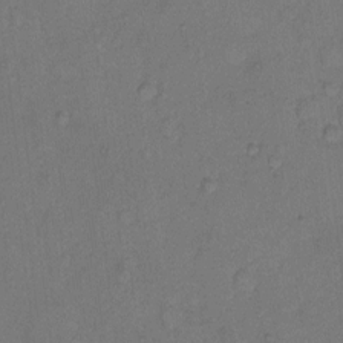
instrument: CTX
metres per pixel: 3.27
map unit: eHh
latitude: 8.4979
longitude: -62.2334
